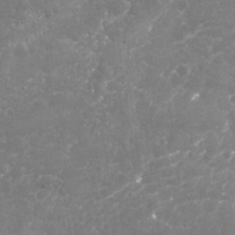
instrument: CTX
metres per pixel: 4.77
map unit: Nhu
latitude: -17.8234
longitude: -57.6693
